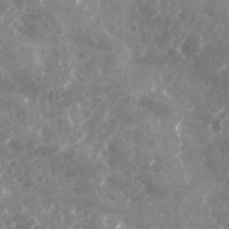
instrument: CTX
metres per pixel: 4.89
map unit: Nhu
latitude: -24.9542
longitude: -56.7435
